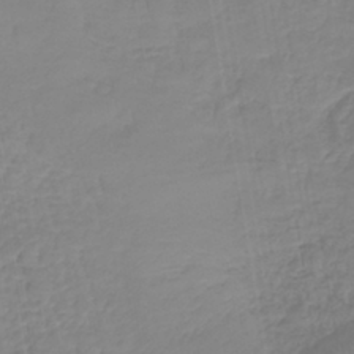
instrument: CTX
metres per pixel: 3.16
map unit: lHb
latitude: -41.1809
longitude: 66.0094
